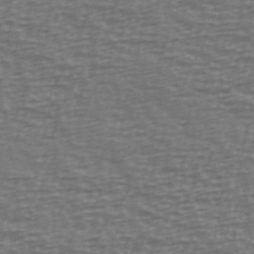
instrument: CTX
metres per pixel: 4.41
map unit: Ave
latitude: 39.0647
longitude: -113.5938
